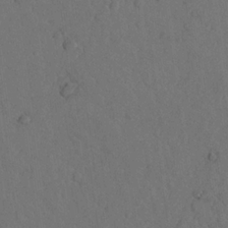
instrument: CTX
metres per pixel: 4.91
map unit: Nhu
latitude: 22.2711
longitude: -74.1956
